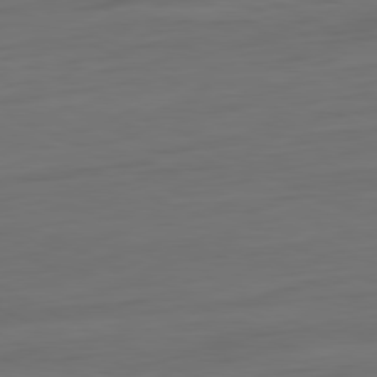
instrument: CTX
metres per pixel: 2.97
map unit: Hpe
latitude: -81.2376
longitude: 19.8422
